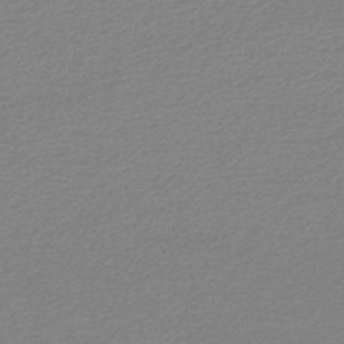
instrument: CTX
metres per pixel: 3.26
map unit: lHb
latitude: -45.3510
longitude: 63.1242
